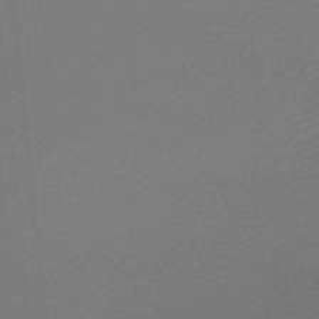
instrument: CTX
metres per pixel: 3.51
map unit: lHb
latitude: -48.6141
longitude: 64.2740
